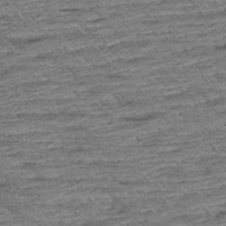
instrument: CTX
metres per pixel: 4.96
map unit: Aa
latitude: 8.5924
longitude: -138.7813
